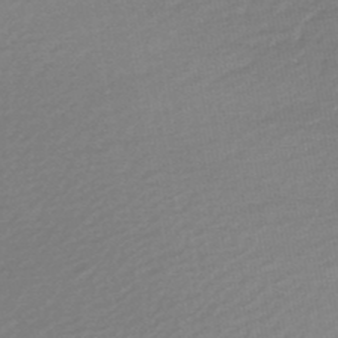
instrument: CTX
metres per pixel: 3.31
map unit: HNb
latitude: -47.3698
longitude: 58.0283
